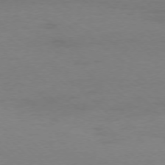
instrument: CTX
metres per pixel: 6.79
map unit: Ap
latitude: -76.5007
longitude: -76.9891
